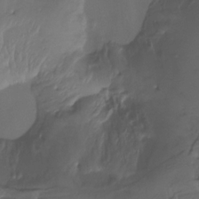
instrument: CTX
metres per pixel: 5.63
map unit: Htu
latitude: -14.7464
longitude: -47.0270
